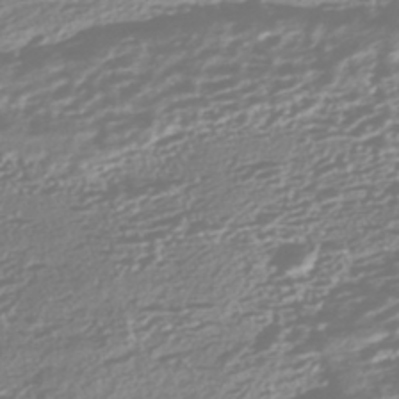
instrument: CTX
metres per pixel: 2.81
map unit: HNhu
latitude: -44.4251
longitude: 100.5762
